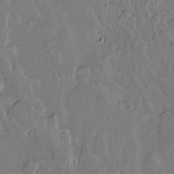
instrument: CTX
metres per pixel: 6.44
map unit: lAvf
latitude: 15.3671
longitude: -127.6316
